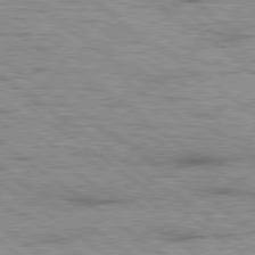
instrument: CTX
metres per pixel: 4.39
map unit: Hpe
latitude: 79.3671
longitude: -154.7057
